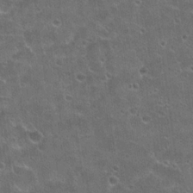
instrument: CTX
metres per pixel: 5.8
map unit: Hto
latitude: 21.1592
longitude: -43.3104
